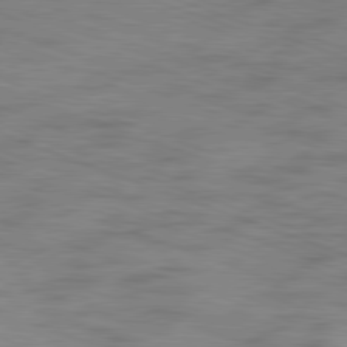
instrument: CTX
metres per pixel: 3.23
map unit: Ap
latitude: -81.4833
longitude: -72.9892
